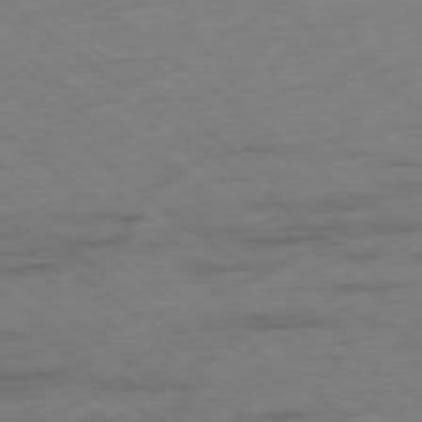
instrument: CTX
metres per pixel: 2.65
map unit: Ap
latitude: -78.7085
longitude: -50.0444
